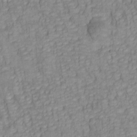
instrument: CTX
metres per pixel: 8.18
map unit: lAa
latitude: 5.9150
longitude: -115.0080
